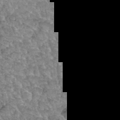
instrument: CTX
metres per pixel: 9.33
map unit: Hto
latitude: 35.4804
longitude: -47.6316
